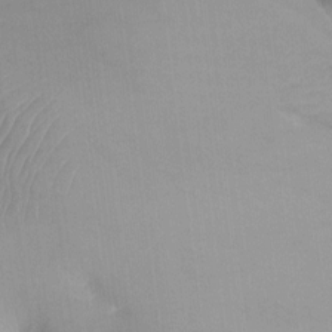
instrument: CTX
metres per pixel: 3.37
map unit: Aa
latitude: -13.5777
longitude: -59.4238
